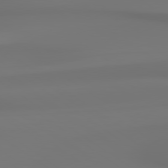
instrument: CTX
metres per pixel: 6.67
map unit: lApd
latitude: 79.0837
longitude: -137.1970
